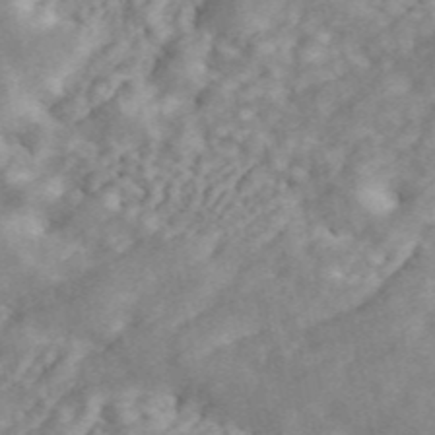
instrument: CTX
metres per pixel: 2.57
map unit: ANa
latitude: 45.8016
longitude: 24.8219
